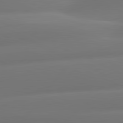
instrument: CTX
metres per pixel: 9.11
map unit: lApd
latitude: 81.1025
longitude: -160.8191
